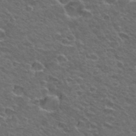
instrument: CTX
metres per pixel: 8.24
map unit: Hto
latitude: 35.1025
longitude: -50.2333
